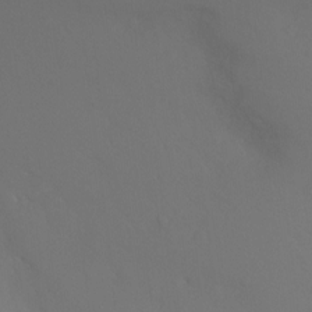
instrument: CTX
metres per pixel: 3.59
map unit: Ht
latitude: -8.3306
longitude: -32.6113
